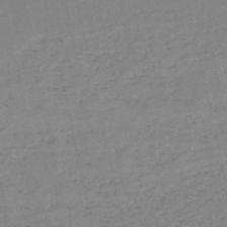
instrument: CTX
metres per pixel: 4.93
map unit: HNb
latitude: -53.5588
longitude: -39.0458
